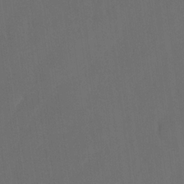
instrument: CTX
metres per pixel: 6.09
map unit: eHh
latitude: 18.8002
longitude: -65.8961
